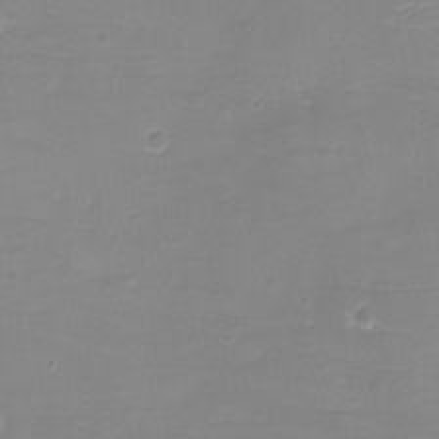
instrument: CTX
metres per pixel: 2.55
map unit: eHh
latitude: -4.0283
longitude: -75.8394
